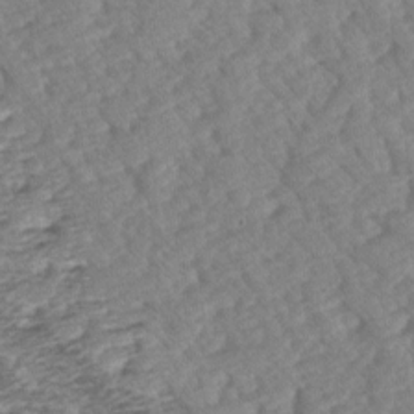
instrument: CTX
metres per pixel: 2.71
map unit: lAa
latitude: -2.5006
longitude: -127.6694
